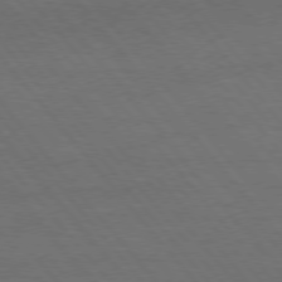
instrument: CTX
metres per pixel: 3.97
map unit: Hpe
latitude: 75.6316
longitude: -137.5749
